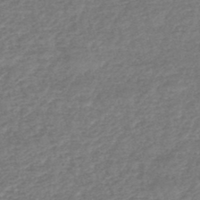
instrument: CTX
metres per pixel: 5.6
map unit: HNhu
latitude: -48.2929
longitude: 96.8408
